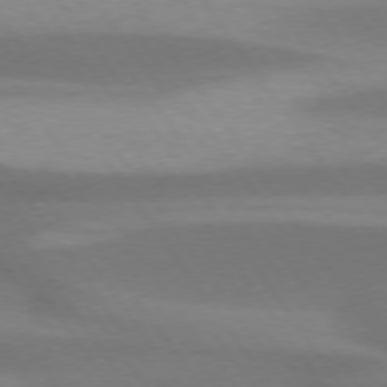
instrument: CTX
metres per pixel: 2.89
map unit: lApd
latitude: 75.4049
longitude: -67.2914
